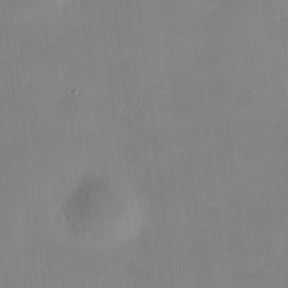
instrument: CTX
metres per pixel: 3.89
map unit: HNhu
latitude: 9.0081
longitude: 10.2173
